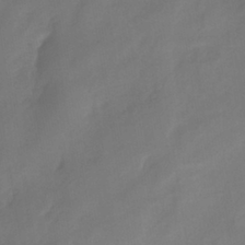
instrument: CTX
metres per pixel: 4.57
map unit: eHh
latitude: -40.0283
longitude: -26.1767
